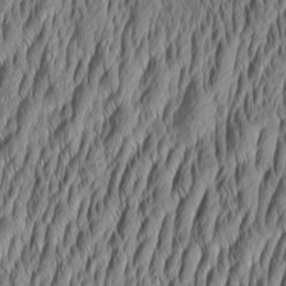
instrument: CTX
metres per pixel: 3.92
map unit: Aa
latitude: 7.4237
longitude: -130.3468
